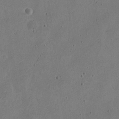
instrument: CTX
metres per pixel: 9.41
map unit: Nve
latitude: -25.0108
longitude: 107.4266
